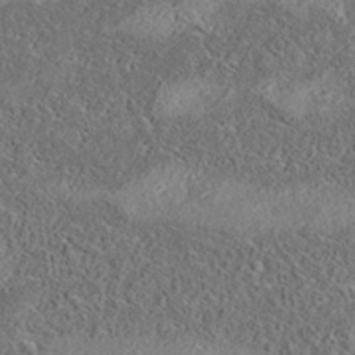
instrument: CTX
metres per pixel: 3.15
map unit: eAb
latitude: 35.8394
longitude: 108.2928
